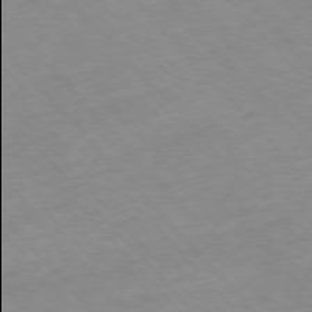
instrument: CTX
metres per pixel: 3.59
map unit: Hpe
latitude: -77.1620
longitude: -17.9906
